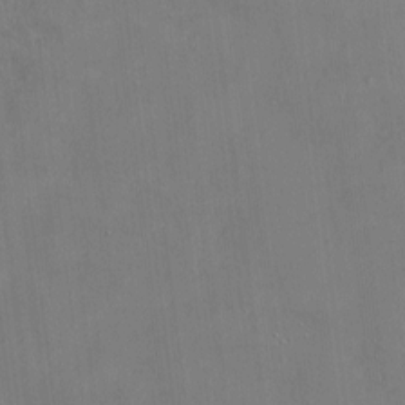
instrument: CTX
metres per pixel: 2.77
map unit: HNhu
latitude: 3.4615
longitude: -6.8191
